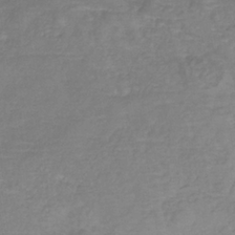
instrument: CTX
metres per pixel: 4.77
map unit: HNb
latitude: -34.5196
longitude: 55.1809
